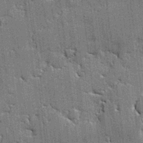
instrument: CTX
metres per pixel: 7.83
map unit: lAvf
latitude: -0.8975
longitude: -107.6127
